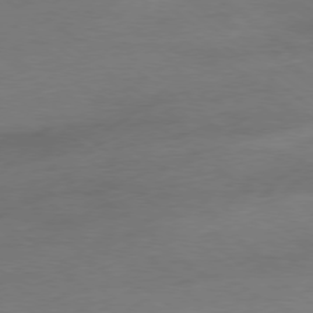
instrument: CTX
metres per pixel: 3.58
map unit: Ap
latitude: -78.7841
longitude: -55.6316
